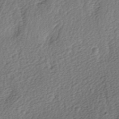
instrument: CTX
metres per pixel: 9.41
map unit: lAa
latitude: -4.2361
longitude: -122.6868
